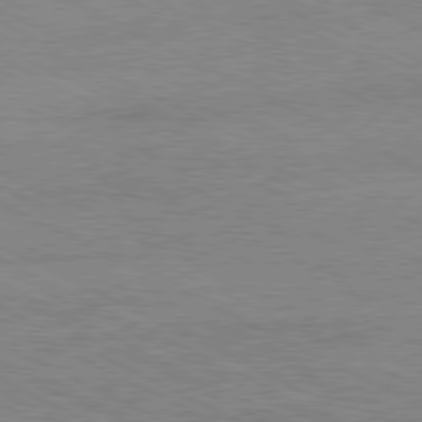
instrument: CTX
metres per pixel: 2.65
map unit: Ap
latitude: -81.2565
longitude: -86.4412
